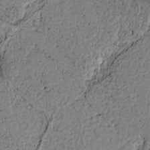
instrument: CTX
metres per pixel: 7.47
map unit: Htu
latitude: -3.1809
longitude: 167.6155
